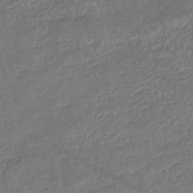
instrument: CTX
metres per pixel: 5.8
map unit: HNhu
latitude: -46.2928
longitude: 102.3306
